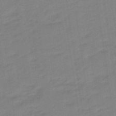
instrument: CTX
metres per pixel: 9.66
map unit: eHb
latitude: -48.1795
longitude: 87.3888
